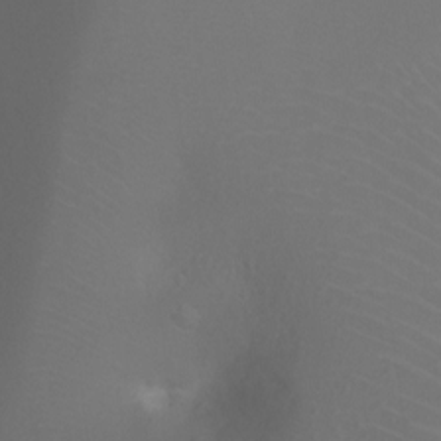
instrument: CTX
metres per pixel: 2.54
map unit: Ht
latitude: -2.4628
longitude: -27.1970
